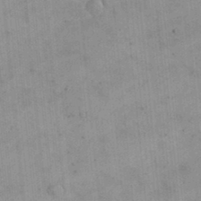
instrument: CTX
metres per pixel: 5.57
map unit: eHh
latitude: 24.6679
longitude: -65.3293
